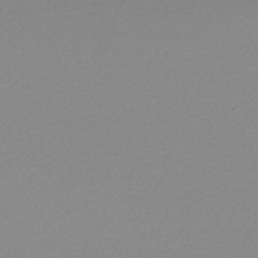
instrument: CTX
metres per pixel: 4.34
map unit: lHb
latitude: -48.5385
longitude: 64.8219
